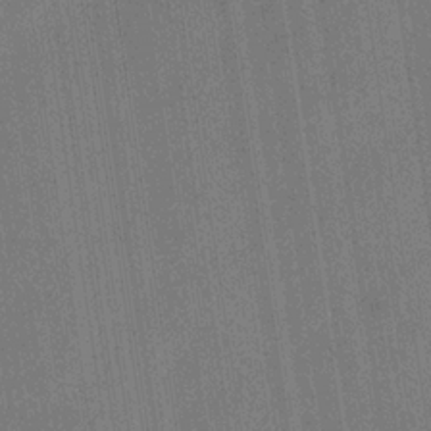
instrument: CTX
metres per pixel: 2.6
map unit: eHb
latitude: -34.6896
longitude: 73.5777
